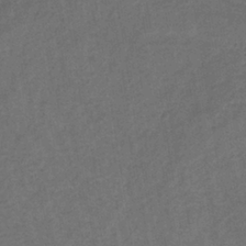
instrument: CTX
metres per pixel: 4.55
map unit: lHb
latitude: -38.7652
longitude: 71.2943
